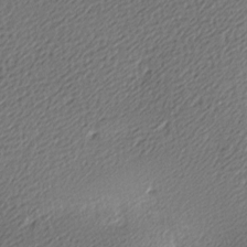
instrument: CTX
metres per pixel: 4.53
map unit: lAa
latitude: -9.8044
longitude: -126.8758
